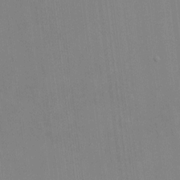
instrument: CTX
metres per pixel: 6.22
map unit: HNhu
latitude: -1.2943
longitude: -6.6301
